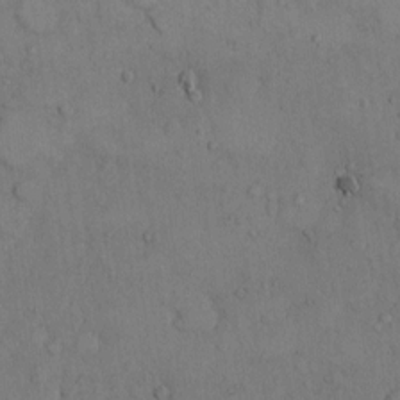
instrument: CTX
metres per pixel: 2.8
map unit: Hto
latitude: 8.8380
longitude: -60.4412
